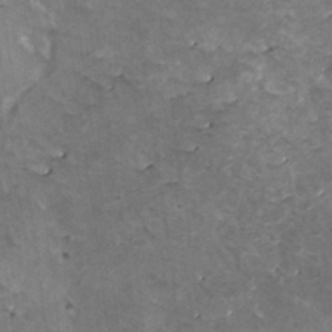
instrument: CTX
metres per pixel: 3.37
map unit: HNhu
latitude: 3.4993
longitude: 5.8800
